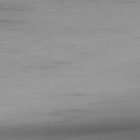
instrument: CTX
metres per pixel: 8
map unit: Ap
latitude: -81.0865
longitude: -95.7072
